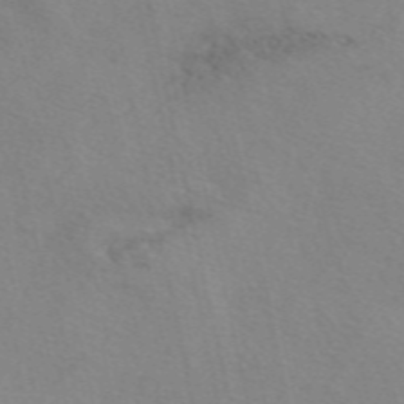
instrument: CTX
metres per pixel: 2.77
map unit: eAb
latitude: 50.1955
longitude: 106.4062
